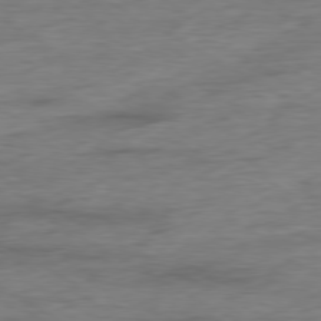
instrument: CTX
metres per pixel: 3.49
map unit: Ap
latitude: -79.7288
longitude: -83.6693
